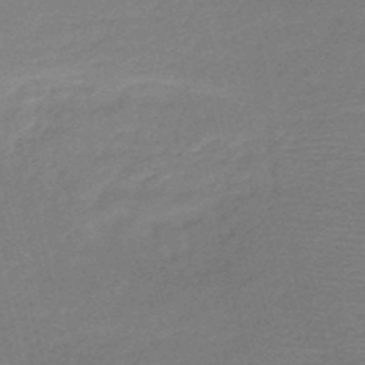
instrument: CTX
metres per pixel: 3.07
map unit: HNb
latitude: -49.7667
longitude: -42.2901
